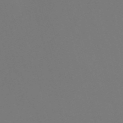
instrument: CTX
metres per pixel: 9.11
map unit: Nve
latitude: -58.4440
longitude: 60.2551
